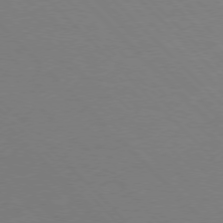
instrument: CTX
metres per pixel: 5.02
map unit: Ap
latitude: -77.4076
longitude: -69.4238
